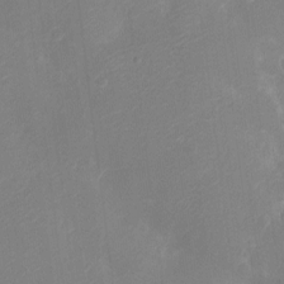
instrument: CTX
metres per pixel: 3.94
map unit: Ht
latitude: -11.4832
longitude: -23.5371
